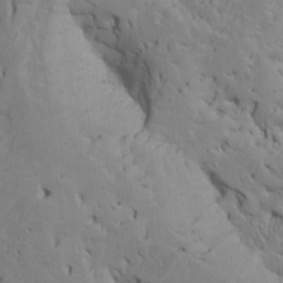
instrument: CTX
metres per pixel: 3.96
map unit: Htu
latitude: -7.3131
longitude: 144.9731
